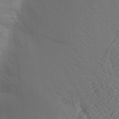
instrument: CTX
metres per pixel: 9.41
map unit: Aa
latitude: 27.7450
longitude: -131.3104
